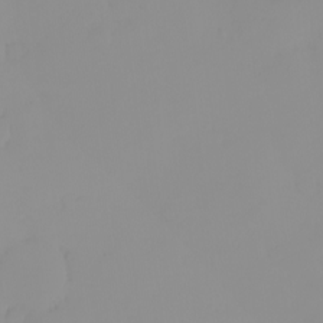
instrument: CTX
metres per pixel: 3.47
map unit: eHh
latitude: -0.4251
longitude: 19.4265
